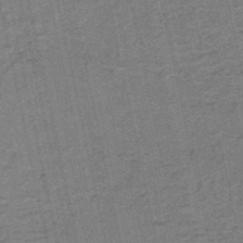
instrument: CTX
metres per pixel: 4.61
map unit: HNb
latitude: -51.8233
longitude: -51.3670
